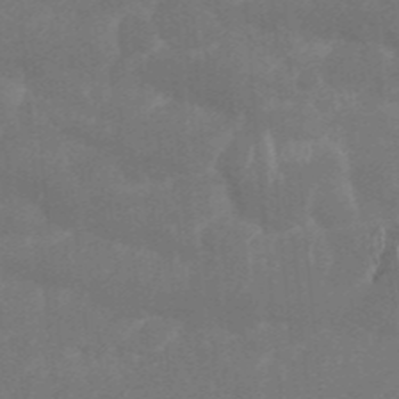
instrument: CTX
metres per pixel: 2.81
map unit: Nhu
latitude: 25.6504
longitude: -61.1592
